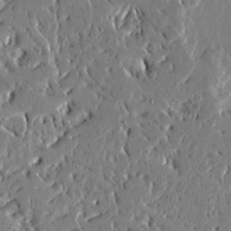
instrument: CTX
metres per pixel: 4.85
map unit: Ave
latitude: 14.1956
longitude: -138.9703
